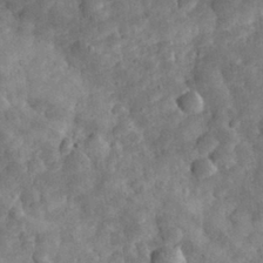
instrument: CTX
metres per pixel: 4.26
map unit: eHh
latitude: 31.0459
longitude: -69.6883
